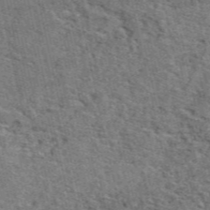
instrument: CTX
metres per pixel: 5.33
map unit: eAb
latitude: 48.5168
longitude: 106.0472
